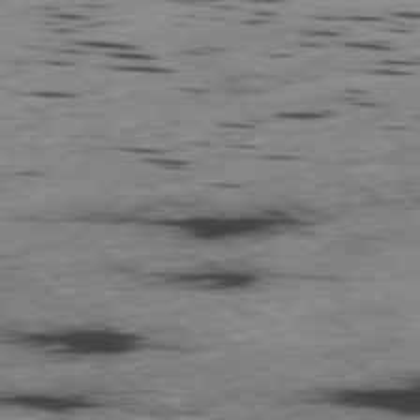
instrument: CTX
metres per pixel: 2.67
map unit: Hpe
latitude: -78.9919
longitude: -23.4426
